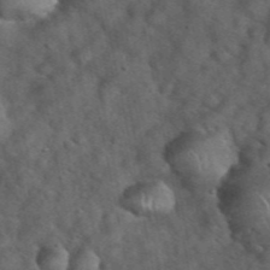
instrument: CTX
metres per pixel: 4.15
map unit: eHh
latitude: 39.5371
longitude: -56.9891
